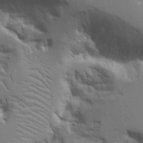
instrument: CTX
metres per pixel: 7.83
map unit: Aa
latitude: 20.9136
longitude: -123.9528
